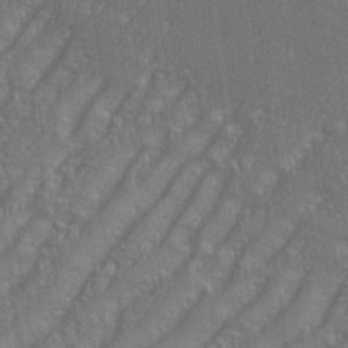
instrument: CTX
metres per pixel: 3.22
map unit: eHh
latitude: 35.5749
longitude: -133.5560
